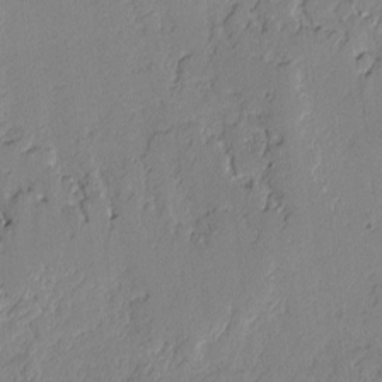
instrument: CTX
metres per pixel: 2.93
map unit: lAvf
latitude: -2.0661
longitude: -108.3089
